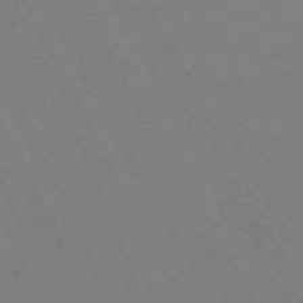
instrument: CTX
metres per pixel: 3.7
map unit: Hpe
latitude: -70.6896
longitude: 16.7086
